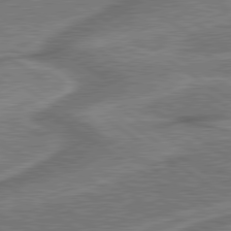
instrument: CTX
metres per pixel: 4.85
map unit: lApd
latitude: 79.8206
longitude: 173.2565
